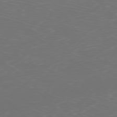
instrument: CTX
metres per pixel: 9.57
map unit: Ap
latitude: -78.8219
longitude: -93.6882
